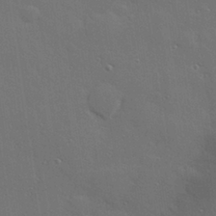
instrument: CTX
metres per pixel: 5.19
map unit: Hve
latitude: 27.6883
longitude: -90.7813
